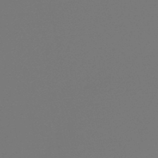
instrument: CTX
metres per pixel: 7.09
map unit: lHb
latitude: -47.6910
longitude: 61.6722
